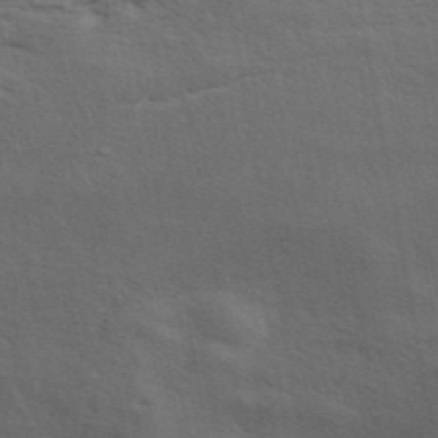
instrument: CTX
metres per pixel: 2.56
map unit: ANa
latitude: 44.7058
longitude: 38.2739
